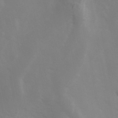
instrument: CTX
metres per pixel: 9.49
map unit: Hve
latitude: 33.1403
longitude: 150.5385
